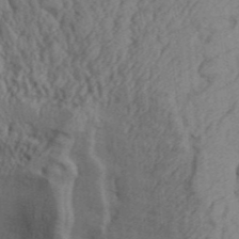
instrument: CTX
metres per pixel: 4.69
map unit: Aa
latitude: 32.1389
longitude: -135.3103
